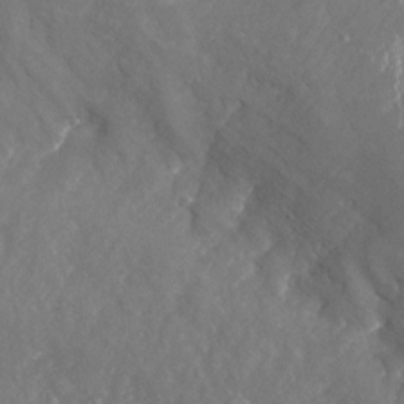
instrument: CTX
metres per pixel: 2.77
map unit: Nhu
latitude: -24.0094
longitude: -57.3292
